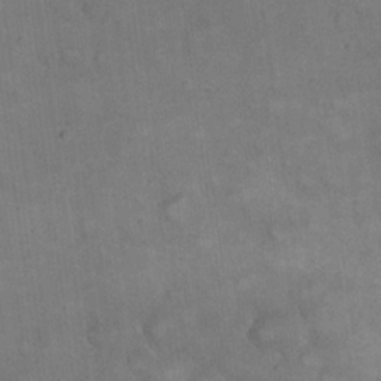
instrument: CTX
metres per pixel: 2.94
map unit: eHh
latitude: 21.6316
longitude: -62.1767
